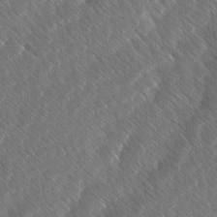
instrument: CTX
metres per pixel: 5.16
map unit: Ave
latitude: 7.9150
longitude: -106.3278
